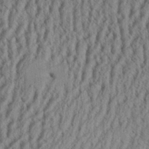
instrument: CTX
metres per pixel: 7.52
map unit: Aa
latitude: 32.8380
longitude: -136.9325
